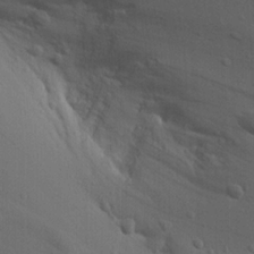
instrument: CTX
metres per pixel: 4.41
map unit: Nhu
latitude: 18.7246
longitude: -76.2711
